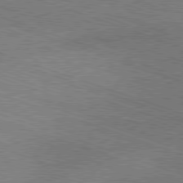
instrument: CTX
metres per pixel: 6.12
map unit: Ap
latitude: -81.4644
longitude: -72.1389
